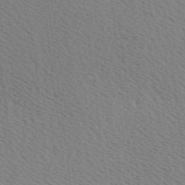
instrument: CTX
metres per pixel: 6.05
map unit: Hve
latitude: 2.4223
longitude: -124.9513
